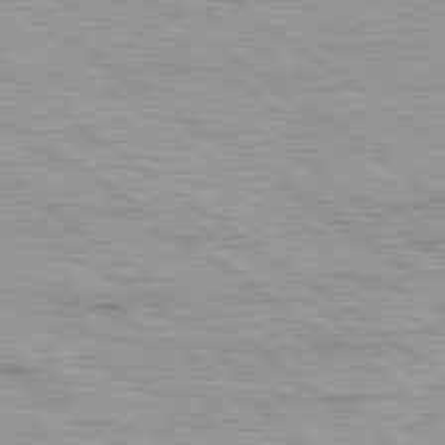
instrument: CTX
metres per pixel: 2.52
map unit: Hpe
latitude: 79.1781
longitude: -154.8569
